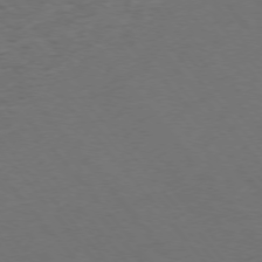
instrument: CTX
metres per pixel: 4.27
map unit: Ap
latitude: -76.0850
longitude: -61.9528
